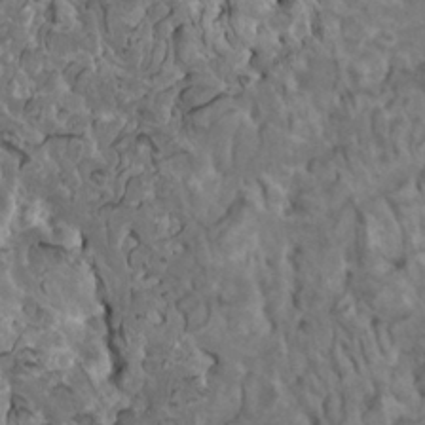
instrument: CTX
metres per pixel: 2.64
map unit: HNhu
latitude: 6.1956
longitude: -0.9702
